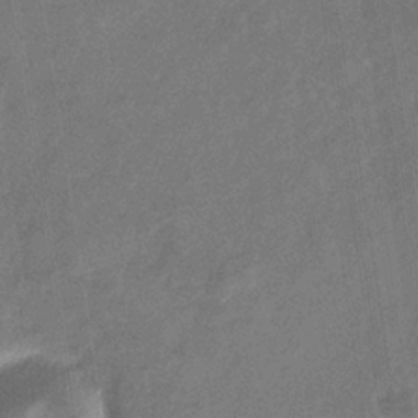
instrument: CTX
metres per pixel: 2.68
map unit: eHb
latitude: -34.1606
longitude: 74.4818
